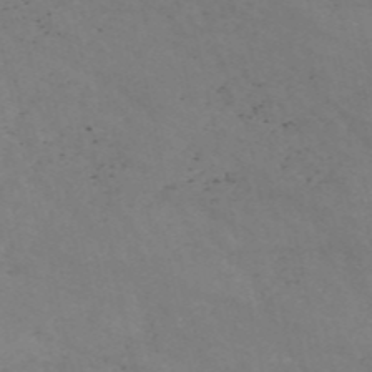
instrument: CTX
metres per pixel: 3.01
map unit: HNb
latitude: -54.8219
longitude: -37.7639
